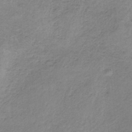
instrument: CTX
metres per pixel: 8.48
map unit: HNb
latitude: -34.1039
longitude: 58.8407
